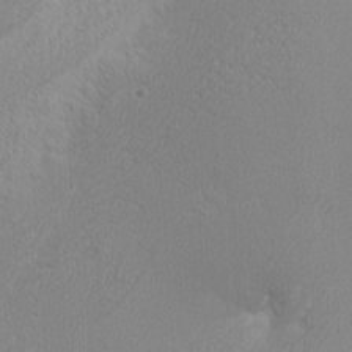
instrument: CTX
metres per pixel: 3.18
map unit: Nhu
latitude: 2.2144
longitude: -76.7813
